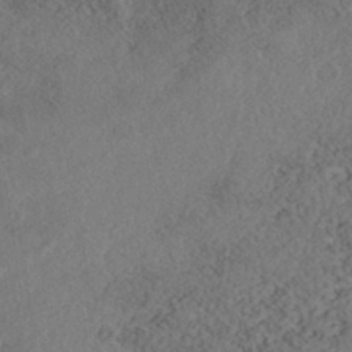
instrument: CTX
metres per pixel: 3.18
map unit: Nhe
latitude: -41.0108
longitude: -111.2348
